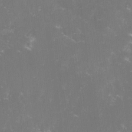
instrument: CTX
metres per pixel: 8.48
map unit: lHvf
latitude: -14.9920
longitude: -101.3860
